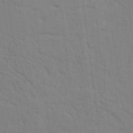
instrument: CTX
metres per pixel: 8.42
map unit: Aa
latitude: 24.7435
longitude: -133.0836
